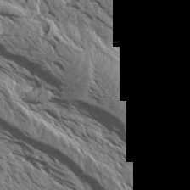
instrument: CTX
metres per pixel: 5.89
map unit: Aa
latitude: 13.8206
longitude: -141.4237
